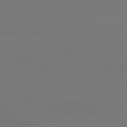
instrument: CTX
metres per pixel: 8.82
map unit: lApd
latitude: 79.9339
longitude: 162.2361
